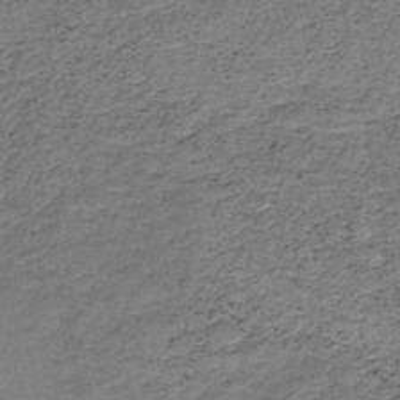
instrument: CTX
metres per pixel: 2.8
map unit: HNb
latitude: -49.1620
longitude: -39.8205
